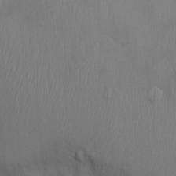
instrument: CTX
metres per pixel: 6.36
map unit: Ht
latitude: -3.5588
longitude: -14.6302
